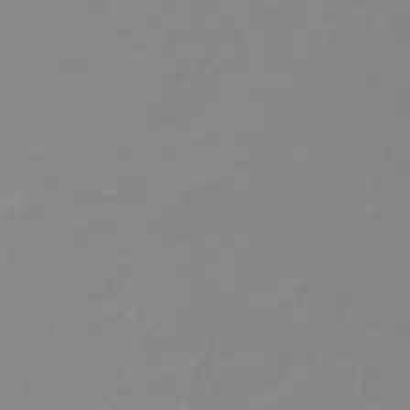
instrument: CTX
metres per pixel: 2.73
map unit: lHb
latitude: -31.9367
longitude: 66.7274
